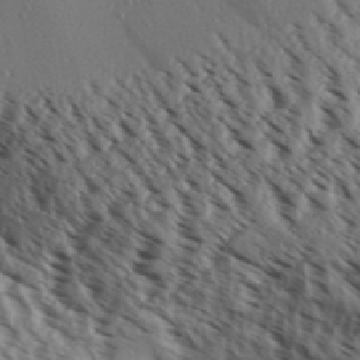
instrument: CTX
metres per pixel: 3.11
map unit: Aa
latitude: 30.4790
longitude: -139.3482
